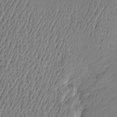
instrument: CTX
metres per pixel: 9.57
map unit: Htu
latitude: -6.2172
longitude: 176.0472
